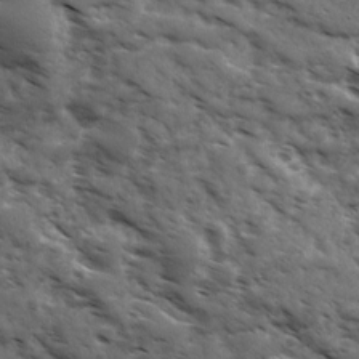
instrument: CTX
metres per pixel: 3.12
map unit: Ave
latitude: 17.5938
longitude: -132.2145
